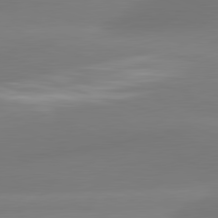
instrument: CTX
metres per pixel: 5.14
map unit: lApd
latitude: 81.4237
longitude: -162.6491
